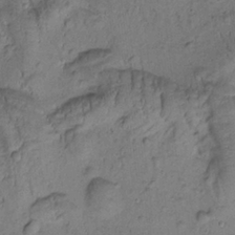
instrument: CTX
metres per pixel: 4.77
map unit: Htu
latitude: -2.8974
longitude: 173.4076
